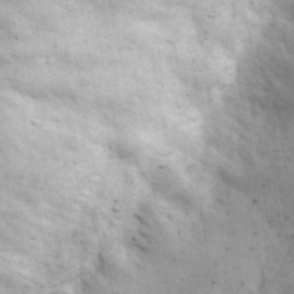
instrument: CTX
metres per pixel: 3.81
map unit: eHh
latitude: 33.7828
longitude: -69.9150
